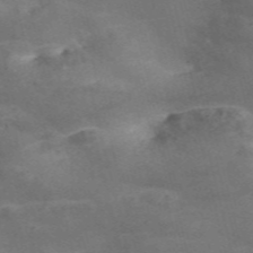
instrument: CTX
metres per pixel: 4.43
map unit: Nve
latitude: -57.3132
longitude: 51.3510
